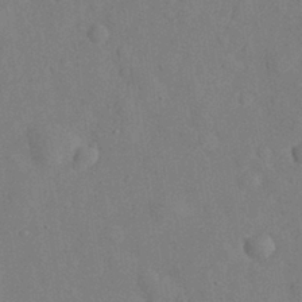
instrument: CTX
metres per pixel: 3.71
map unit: eHh
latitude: 30.2523
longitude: -72.1011
